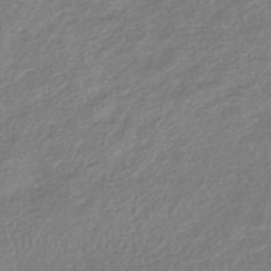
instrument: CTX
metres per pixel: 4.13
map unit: HNb
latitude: -49.1431
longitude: 58.6707
